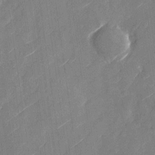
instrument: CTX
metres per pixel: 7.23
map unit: Nhu
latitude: -28.6141
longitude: -72.6869
